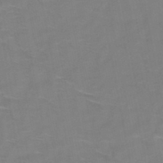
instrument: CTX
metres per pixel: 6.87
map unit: HNb
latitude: -48.9731
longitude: -47.3671
